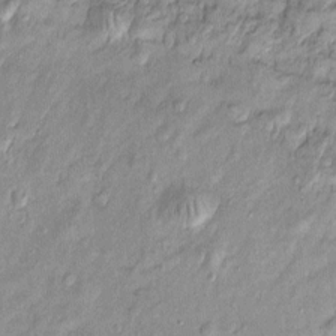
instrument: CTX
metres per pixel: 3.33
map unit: Htu
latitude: -5.1620
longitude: 158.7652
